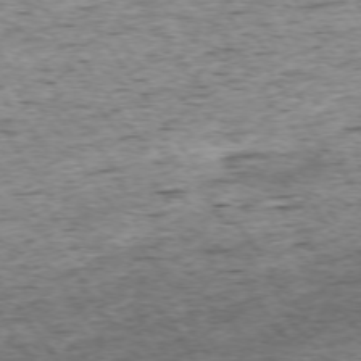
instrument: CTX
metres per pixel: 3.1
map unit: Ap
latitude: -74.3118
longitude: -88.0255
